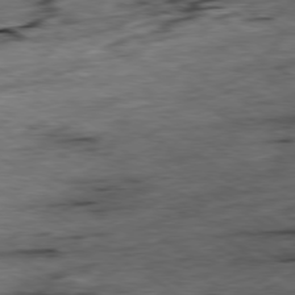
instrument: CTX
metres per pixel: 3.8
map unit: Hpe
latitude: -79.3320
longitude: -20.1011
